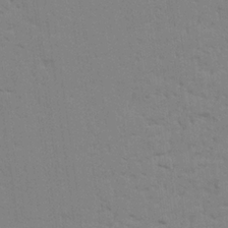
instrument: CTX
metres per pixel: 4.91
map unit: Ave
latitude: 23.8016
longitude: -130.4223
